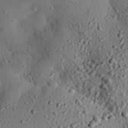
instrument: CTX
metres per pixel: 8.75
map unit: eHh
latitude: 25.9150
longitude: -77.3103
